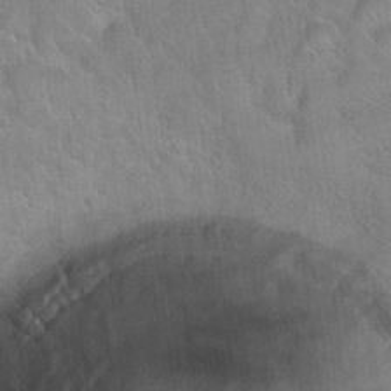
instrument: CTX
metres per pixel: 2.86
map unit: Hto
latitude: 21.1403
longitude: -52.3090
